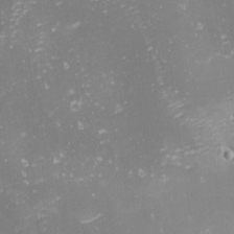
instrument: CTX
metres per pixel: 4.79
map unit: Nhu
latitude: -1.5211
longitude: -81.1214
